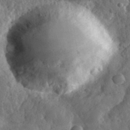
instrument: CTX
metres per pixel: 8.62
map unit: eHh
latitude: 33.3293
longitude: -78.7058
